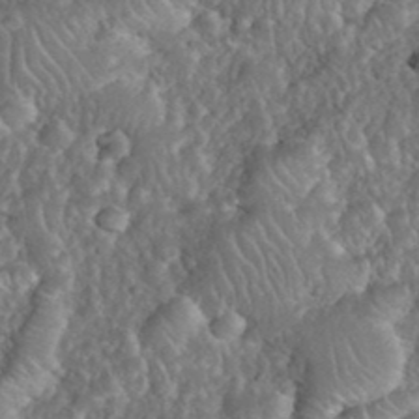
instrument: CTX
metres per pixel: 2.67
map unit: eHh
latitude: 39.9150
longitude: -57.8961
